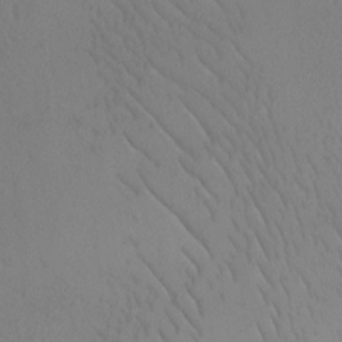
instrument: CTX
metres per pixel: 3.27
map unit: Nhu
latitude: -3.5966
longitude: -93.4237
